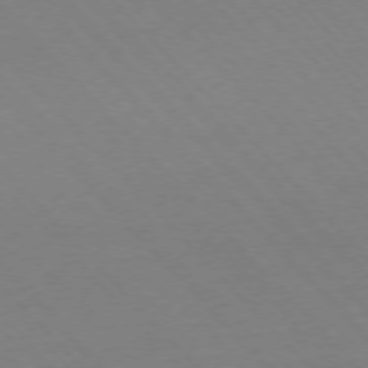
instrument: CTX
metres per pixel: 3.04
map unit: Ap
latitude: -76.4818
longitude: -85.9150
